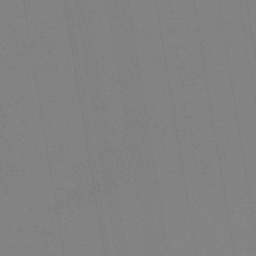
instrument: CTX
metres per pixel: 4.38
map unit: lHb
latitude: -46.0472
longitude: 59.0486
